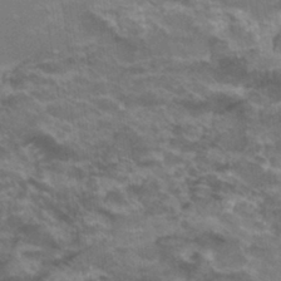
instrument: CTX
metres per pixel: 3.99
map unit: Hto
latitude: 32.8758
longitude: -43.0647
